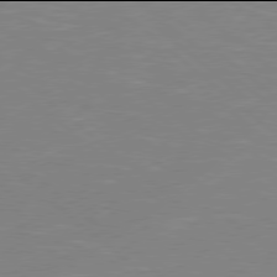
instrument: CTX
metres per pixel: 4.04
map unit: Hpe
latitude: 77.9906
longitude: -141.1970
